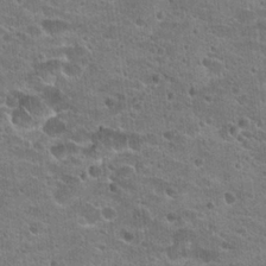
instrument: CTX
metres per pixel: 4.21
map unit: Hto
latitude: 22.8002
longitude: -42.9892
